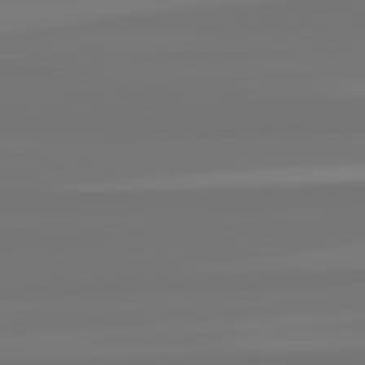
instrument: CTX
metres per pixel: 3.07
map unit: lApd
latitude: 82.3845
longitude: -176.7246
